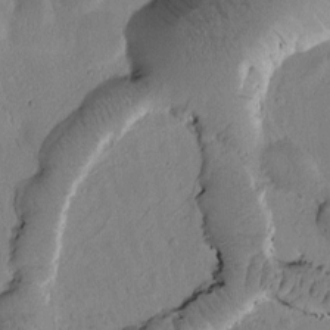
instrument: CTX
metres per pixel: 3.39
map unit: Htu
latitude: -1.5022
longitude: 172.0094
